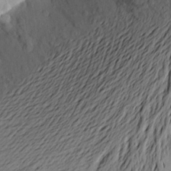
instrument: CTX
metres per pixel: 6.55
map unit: Aa
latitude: 22.4601
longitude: -149.7072
